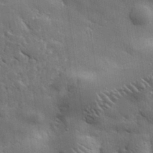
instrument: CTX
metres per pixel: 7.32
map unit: lHvf
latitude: 34.5545
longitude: -87.8016
